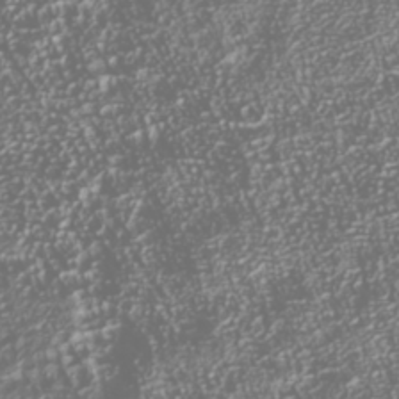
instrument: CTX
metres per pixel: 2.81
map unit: Nhu
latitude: -39.7856
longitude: -82.4223
